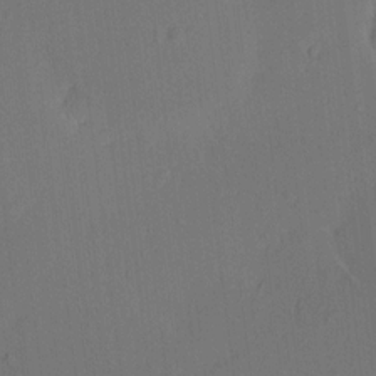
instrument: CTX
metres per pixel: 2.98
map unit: HNhu
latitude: 7.5749
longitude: 16.4251
